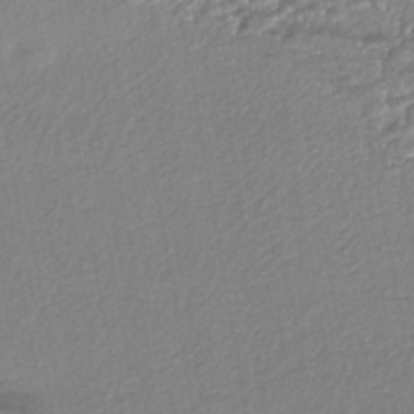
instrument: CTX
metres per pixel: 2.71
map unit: HNhu
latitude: -44.0472
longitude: 95.7477
